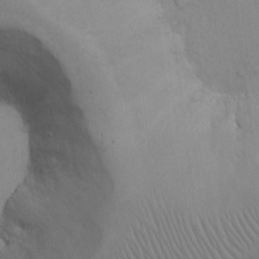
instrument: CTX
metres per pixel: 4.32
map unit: Hto
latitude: 12.6680
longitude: -56.7246
